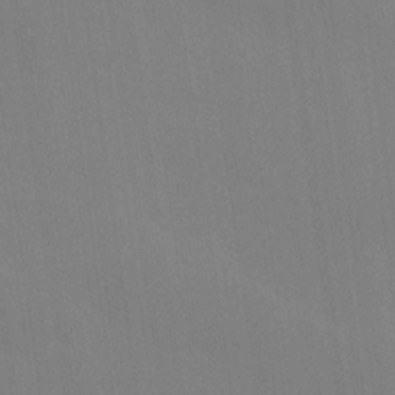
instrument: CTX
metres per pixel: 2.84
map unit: Hve
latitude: 25.2159
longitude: -92.6679
